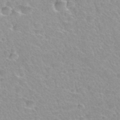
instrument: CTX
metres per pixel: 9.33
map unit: Hto
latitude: 34.8569
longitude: -45.8772
